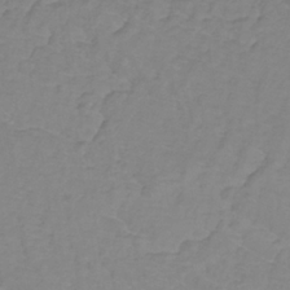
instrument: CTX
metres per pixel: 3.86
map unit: lHb
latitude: -31.3320
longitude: 65.2754
